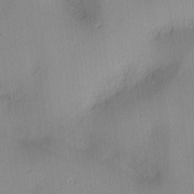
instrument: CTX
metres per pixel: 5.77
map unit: lAa
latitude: 4.0633
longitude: -112.3278
